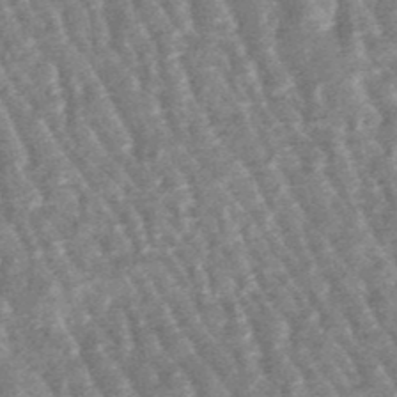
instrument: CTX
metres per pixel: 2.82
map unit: lHb
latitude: -48.2173
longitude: 79.7855
